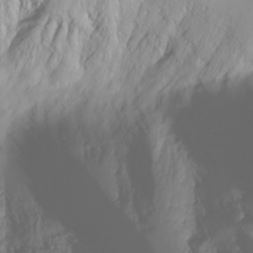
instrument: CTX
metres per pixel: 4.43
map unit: Htu
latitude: -4.1605
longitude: -88.7247
